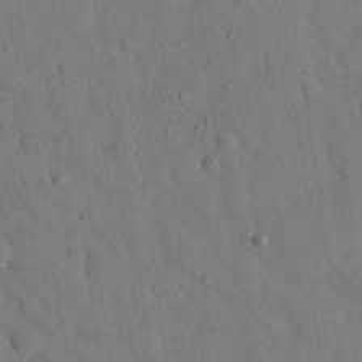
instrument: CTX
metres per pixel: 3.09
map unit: eHh
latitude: 26.1578
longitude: -76.7435
